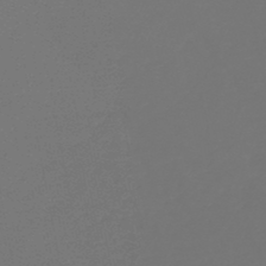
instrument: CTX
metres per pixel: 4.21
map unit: HNb
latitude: -47.5777
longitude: 56.2928
